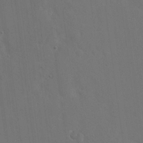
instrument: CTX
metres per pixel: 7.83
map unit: eHh
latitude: 18.9891
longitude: -67.3292
